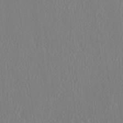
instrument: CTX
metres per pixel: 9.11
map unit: HNhu
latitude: 0.8380
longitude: -0.4034
